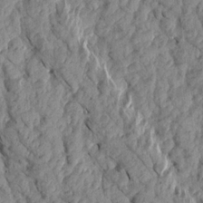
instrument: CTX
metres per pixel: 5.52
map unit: Aa
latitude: 18.1200
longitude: -146.0822
